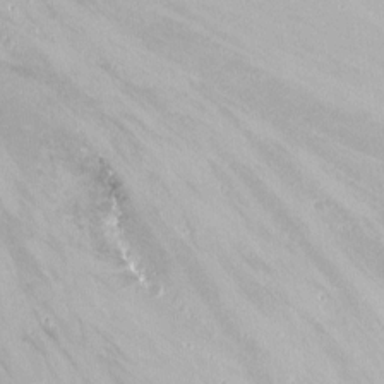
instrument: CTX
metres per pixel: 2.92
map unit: Nhu
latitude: -8.6329
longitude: -45.4993
